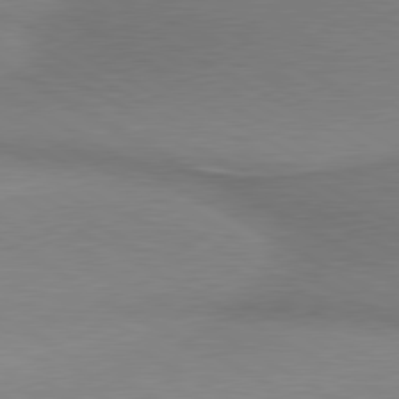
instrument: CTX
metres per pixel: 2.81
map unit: lApd
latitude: 80.0444
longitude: 167.8233
